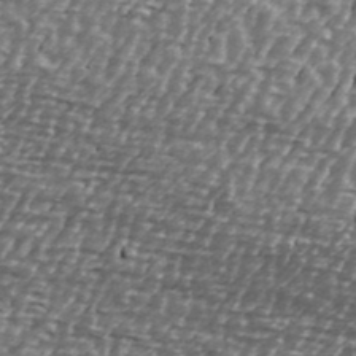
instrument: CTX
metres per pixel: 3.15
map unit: Ave
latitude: 40.4412
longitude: -112.6112
